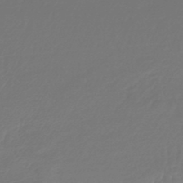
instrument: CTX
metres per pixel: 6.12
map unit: lHb
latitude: -45.7856
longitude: 61.5777
